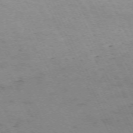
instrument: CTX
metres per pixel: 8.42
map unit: Hpe
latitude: -70.7463
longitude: 14.8786
